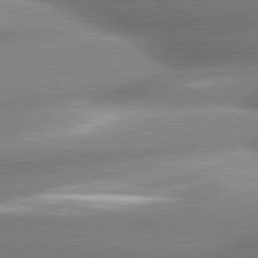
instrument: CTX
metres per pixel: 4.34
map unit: lApd
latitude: 80.0633
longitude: -159.4615
